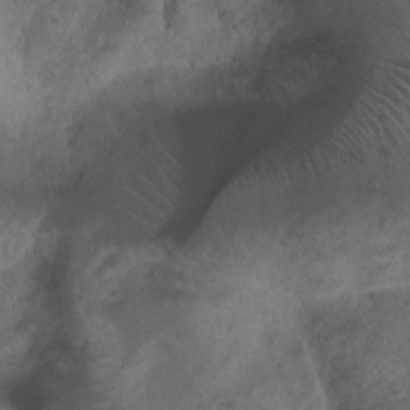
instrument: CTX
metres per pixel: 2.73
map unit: Nhu
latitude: 7.2159
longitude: -21.7827
